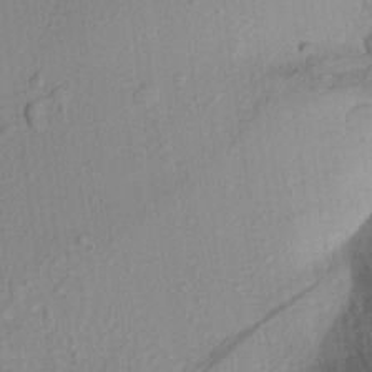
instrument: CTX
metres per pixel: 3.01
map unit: Aa
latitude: 21.8961
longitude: -143.2726
